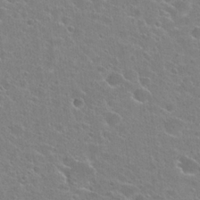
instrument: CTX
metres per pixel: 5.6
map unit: Hto
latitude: 24.4978
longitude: -44.7624
